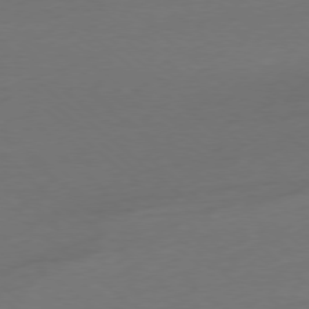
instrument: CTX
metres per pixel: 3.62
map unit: Ap
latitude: -78.3117
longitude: -69.7450
